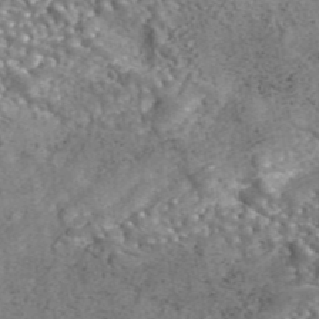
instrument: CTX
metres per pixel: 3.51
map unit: eAb
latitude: 43.1214
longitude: 105.6344
